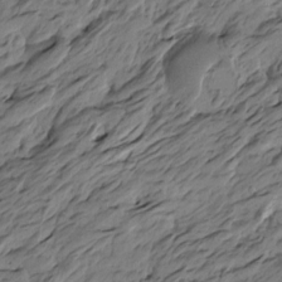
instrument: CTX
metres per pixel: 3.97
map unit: Htu
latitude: -5.6722
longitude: -178.4223
